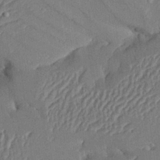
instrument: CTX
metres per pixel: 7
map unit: Aa
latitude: 28.2711
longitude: -136.7435
